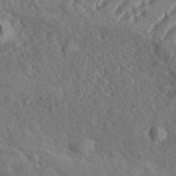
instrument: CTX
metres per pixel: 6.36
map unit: eHh
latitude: 37.1026
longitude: -138.1011
